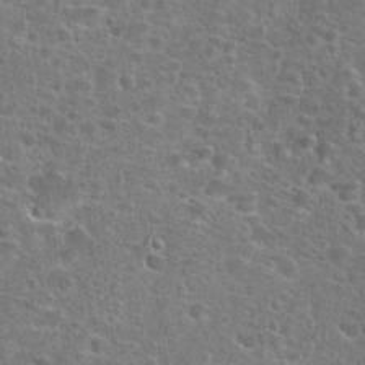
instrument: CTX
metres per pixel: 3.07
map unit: Hto
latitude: 24.1577
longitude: -46.9136
